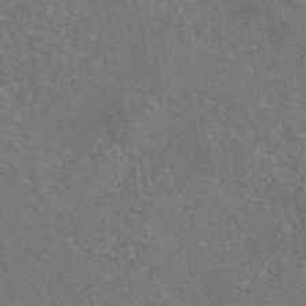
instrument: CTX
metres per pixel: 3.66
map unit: eAb
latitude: 46.3090
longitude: 106.8597
